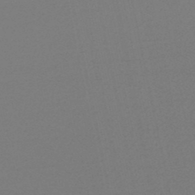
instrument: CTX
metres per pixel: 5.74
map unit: lHb
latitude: -45.9367
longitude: 67.4832
